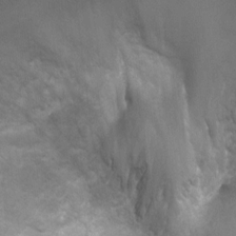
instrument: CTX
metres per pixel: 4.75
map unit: Ht
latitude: -3.1242
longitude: -28.4601
